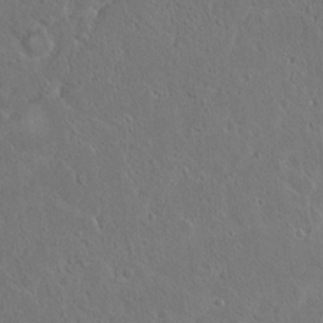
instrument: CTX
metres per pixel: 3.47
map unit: Hto
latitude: 16.4223
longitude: -37.8584
